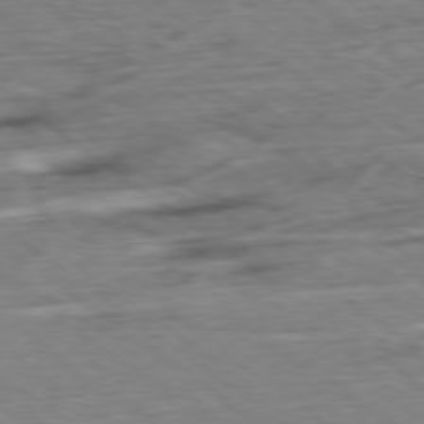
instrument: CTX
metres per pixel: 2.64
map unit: Ap
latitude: -78.9352
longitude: -79.8206
